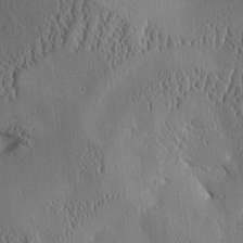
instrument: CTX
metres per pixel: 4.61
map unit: Aa
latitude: 9.8772
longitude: -129.6127
